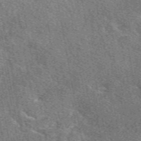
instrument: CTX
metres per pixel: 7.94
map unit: eAb
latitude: 50.3467
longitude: 115.2376
